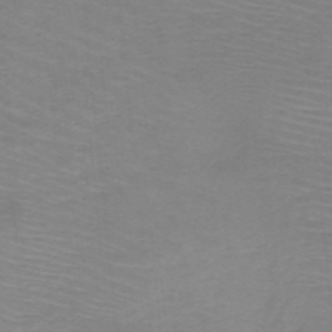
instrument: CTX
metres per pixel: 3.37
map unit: HNb
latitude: -48.3307
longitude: -45.8772
